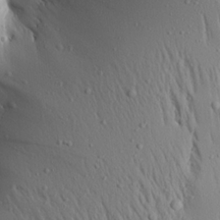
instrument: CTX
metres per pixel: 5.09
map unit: Aa
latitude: 19.6694
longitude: -147.7639
